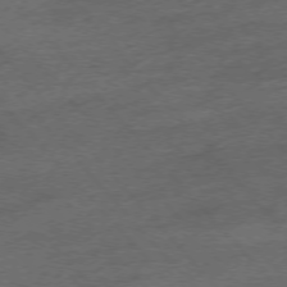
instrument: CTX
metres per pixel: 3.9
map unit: Hpe
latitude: -76.0661
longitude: -11.5182
